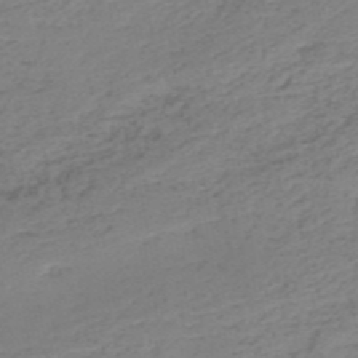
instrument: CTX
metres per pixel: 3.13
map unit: HNb
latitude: -52.0094
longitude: -52.9136
